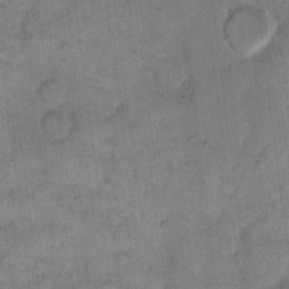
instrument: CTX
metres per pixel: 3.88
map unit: eHh
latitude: 14.0444
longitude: -65.9528
